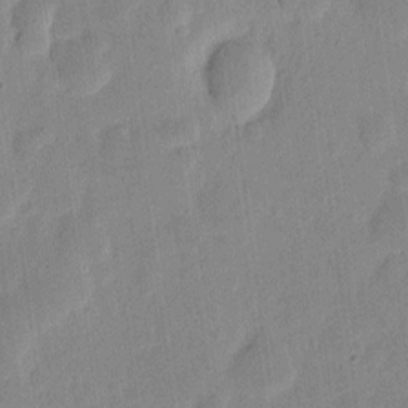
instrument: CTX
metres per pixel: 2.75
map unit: eHh
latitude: 6.5168
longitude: -70.8947
